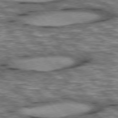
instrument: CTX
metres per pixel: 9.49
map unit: lApd
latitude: 76.3467
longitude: -49.4048
